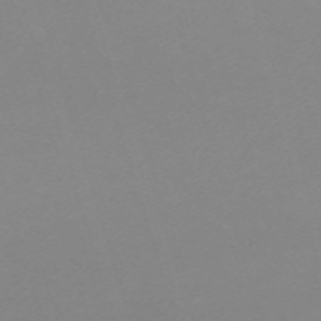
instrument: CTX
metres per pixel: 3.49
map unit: eHh
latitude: -61.9745
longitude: 49.0676
